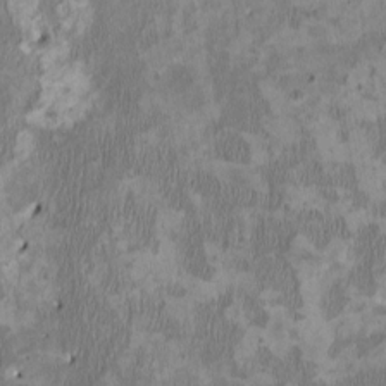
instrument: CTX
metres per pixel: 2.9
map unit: HNhu
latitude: 2.8758
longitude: -4.4979
